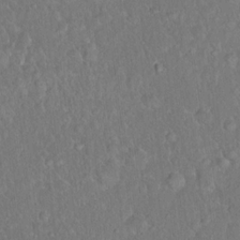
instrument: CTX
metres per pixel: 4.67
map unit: Hto
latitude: 14.9325
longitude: -40.2711
